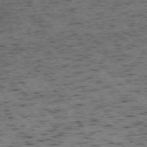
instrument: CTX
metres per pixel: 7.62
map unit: Ap
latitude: -76.6141
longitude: -60.9324
